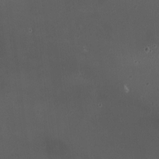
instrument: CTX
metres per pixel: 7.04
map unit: HNhu
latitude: 6.3278
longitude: 9.8422
